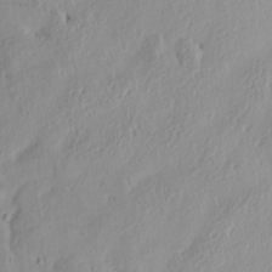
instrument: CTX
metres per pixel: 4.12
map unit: Aa
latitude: 13.4427
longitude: -141.1025
